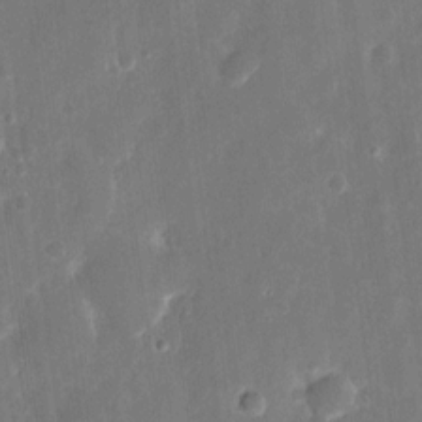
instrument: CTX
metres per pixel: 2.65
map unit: eHh
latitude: 12.1956
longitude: -72.7436
